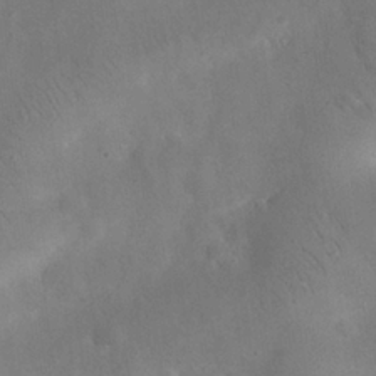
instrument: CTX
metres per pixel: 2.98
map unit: eHh
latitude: 25.8394
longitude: -67.6316
